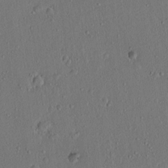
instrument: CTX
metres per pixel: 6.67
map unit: lAvf
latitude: 7.8205
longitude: 168.1983
